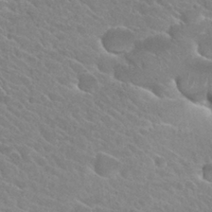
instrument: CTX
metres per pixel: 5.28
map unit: Hto
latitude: 26.1011
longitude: -35.9717
